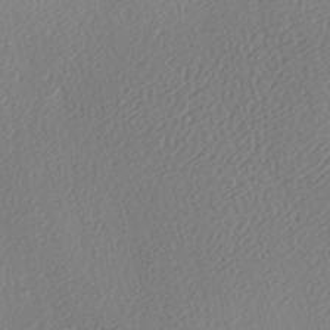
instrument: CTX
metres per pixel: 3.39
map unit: lAa
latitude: -9.3510
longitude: -127.9150
